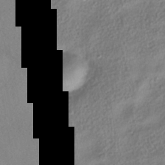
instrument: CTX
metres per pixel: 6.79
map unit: HNhu
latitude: -40.1039
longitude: 101.4265
